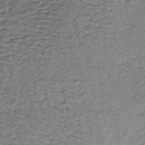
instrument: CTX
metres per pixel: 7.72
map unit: lHb
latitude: -37.0486
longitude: 61.0109
